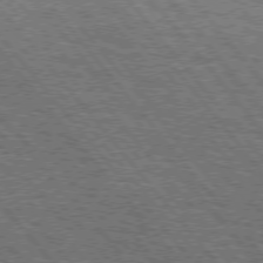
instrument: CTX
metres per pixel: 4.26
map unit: Hpe
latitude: 75.2159
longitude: -139.8961
